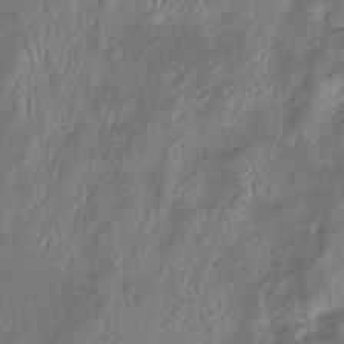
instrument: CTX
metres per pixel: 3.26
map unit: eHb
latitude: -39.5966
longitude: 78.8786
